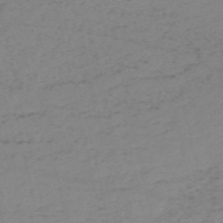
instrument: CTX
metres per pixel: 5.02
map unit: HNb
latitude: -54.6330
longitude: -46.8191
